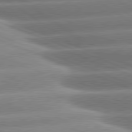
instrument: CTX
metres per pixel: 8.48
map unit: lApd
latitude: 80.9325
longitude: -157.9906
